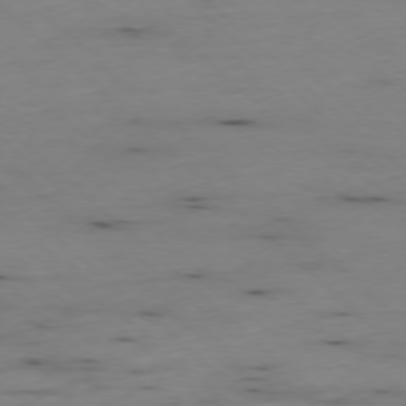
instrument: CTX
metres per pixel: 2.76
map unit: Ap
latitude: -77.4832
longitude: -90.1578
